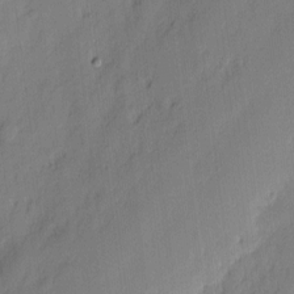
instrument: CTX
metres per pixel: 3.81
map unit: eHh
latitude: 3.1403
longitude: -77.1025
